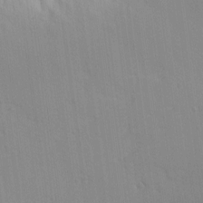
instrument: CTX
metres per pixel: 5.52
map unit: Ave
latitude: 12.7435
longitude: -101.2348
